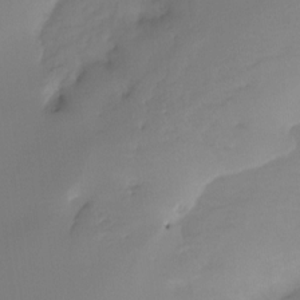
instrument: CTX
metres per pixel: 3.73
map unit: Htu
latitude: -14.3873
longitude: -45.9150
